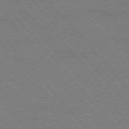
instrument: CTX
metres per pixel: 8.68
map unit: Hpe
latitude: -76.7274
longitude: -13.2348
